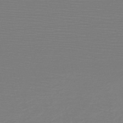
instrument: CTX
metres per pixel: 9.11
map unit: HNb
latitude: -49.3699
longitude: -42.9892
